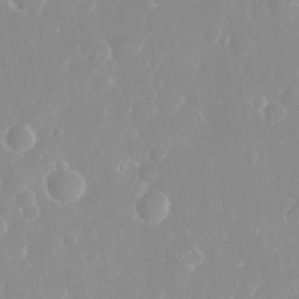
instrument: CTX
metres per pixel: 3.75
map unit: eHh
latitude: 31.5371
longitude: -59.5371
